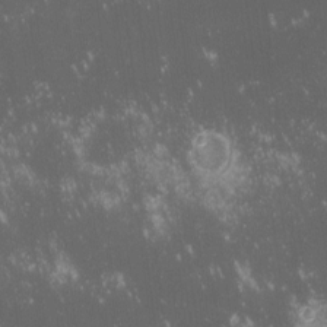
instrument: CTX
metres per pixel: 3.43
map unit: lHvf
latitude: -13.7100
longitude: -103.8394
